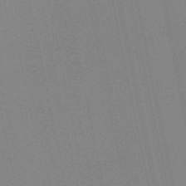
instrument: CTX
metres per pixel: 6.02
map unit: lHb
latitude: -49.0865
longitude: 69.2564
